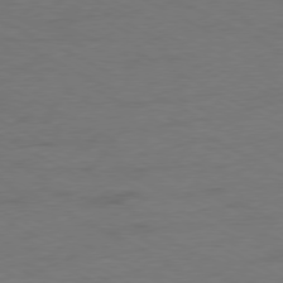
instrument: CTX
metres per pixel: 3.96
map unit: Ap
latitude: -77.4454
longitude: -75.1214
